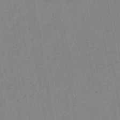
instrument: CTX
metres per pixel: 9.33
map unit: lHb
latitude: -44.3495
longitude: 63.0108
